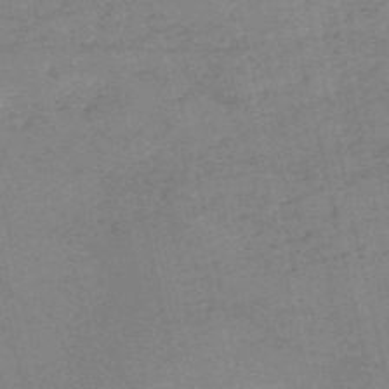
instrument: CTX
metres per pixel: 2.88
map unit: HNb
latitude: -53.5588
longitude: -40.9135
